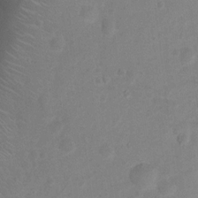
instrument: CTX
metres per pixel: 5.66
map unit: Nhu
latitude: 7.1403
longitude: -23.0269
